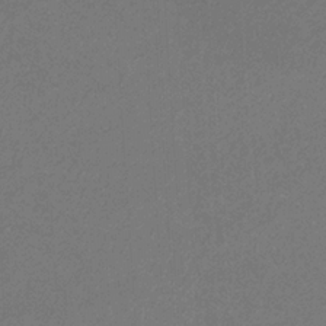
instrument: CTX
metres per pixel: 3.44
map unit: eHb
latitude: -32.1228
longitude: 69.4076
